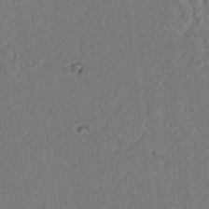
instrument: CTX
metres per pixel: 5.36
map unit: lAvf
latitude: 7.1592
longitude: 165.1243
